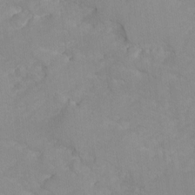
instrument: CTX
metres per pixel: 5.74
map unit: Ave
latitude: -9.5588
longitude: -117.4615
